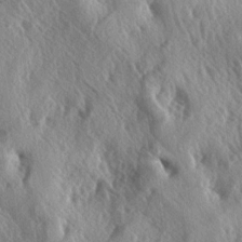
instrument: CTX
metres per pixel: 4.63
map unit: lAa
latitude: -5.0297
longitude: -125.3104
